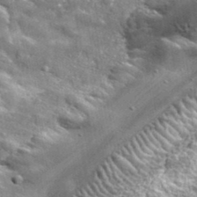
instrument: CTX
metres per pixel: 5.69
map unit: lHvf
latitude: 35.8016
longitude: -88.2712
